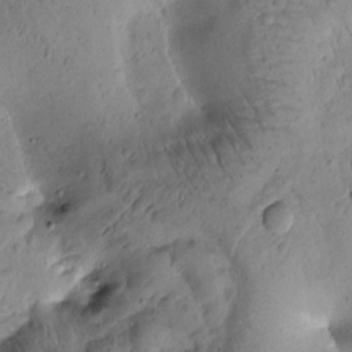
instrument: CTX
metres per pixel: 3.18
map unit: Htu
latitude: -1.9179
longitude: 171.0109
